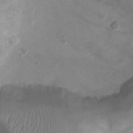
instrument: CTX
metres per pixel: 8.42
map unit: Ht
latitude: -1.9367
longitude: -19.8016
